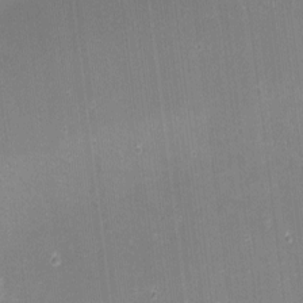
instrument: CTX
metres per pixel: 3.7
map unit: eHh
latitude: -1.9179
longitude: -80.4979
